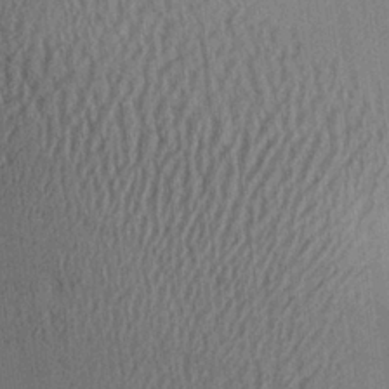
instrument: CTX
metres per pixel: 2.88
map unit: Aa
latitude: 25.6127
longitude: -134.4979
